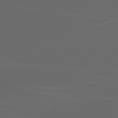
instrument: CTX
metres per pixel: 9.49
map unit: Ap
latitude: -78.5951
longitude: -70.3278
